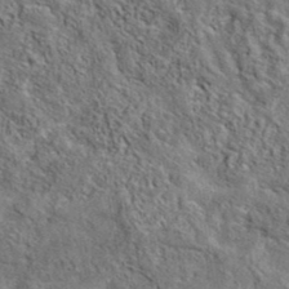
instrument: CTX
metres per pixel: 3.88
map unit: eAb
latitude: 38.6490
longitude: 112.1606
